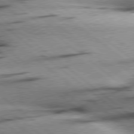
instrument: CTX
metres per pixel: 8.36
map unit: Hpe
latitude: 78.6869
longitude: -154.1389
